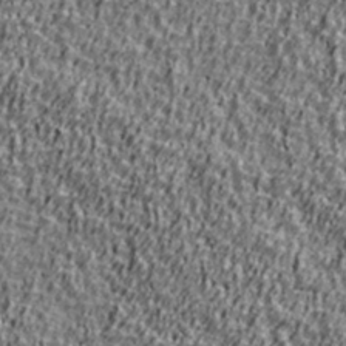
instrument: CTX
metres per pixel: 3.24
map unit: Ave
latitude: 41.3481
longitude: -112.4034
